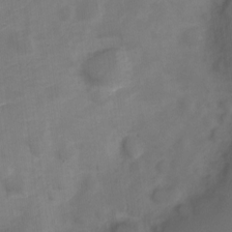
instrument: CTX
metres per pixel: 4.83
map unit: Nve
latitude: -20.7274
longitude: 107.7289
